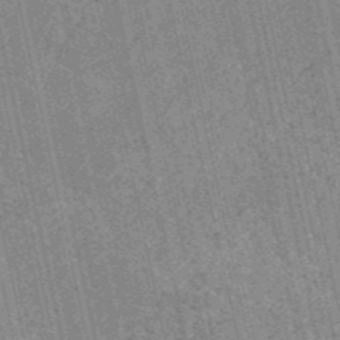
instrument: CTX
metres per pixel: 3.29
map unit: HNb
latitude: -53.4265
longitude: -38.2522
